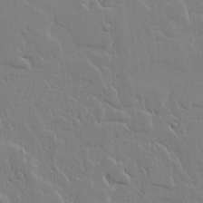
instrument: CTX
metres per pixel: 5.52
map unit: lHvf
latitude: 18.0444
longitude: -116.7435
